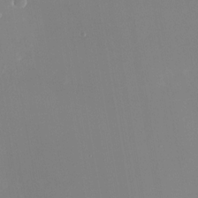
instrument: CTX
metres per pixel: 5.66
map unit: Nhu
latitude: -24.4629
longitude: -72.9703
